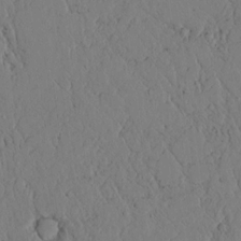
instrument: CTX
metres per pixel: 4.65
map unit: lAvf
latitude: 5.7450
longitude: 159.5021
